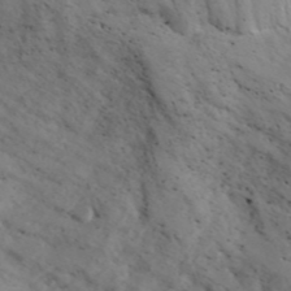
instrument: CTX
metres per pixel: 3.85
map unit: Aa
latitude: 23.7827
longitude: -131.4616
